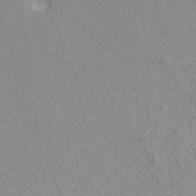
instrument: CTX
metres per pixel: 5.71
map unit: ANa
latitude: 40.5545
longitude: 22.9353
